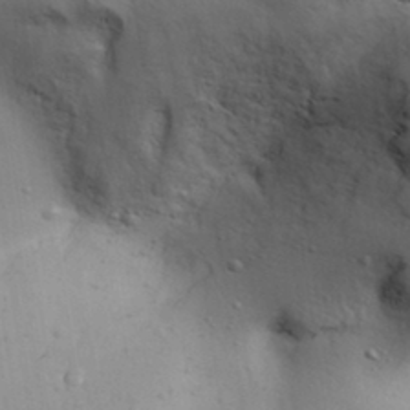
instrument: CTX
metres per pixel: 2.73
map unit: Aa
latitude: 31.5938
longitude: -144.0633
